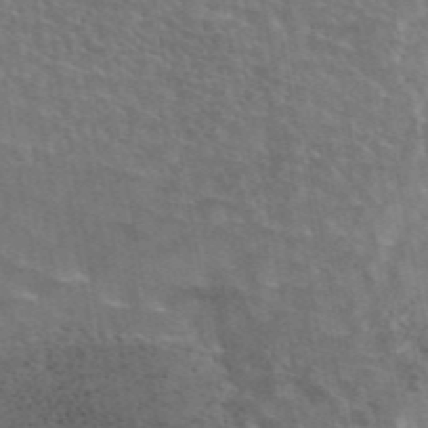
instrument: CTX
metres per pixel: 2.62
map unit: eAb
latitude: 44.6679
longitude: 107.7478
